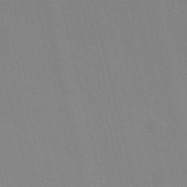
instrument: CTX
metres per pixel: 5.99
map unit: Nve
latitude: -57.0108
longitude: 61.3132
